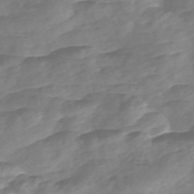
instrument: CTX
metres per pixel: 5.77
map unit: Nve
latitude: -57.6911
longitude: 57.3698
